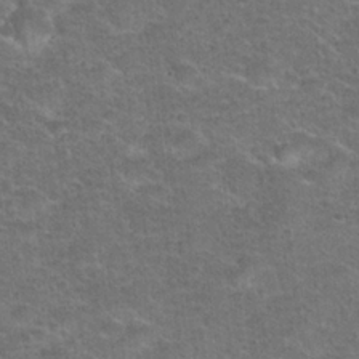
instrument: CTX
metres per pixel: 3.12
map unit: Hto
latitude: 23.1781
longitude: -49.7450
